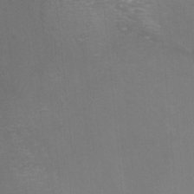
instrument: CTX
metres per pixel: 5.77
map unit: Nhu
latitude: -9.2376
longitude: -77.6882
